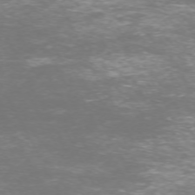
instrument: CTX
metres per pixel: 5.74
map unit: Hpe
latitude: -71.5588
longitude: 7.9745
